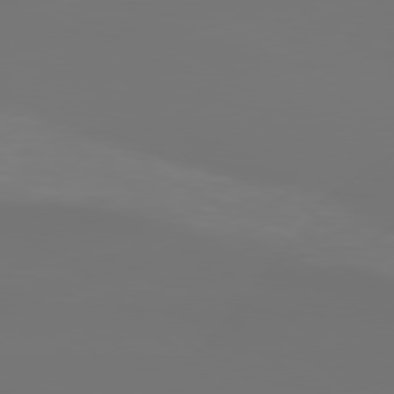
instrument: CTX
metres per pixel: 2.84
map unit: Hpe
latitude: 77.7449
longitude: -135.9906
